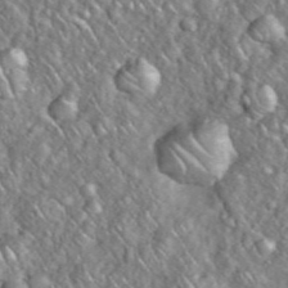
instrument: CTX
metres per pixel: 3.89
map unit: eHh
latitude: 38.5924
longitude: -59.1214
